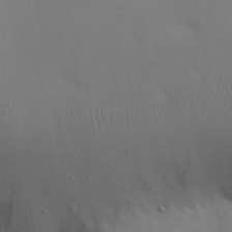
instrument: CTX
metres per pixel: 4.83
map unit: Nhu
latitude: 25.5560
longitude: -71.1970
